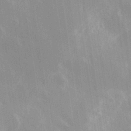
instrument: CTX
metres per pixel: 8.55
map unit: Hve
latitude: 30.9325
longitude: 149.2943
